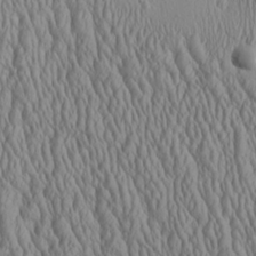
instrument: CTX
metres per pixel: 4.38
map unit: Aa
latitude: 25.4804
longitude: -135.8016
